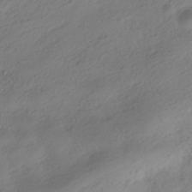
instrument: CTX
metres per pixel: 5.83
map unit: HNhu
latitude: -39.4077
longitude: 97.8045
